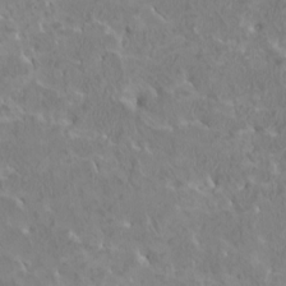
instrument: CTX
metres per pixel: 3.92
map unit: HNhu
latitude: 3.1403
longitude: -2.5168
